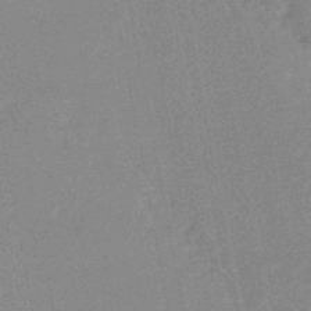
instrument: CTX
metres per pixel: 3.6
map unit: HNhu
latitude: -47.5021
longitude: 98.8975
